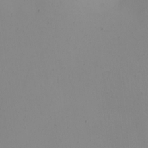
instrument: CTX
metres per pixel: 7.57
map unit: Nhu
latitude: -5.1431
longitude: -95.3293
